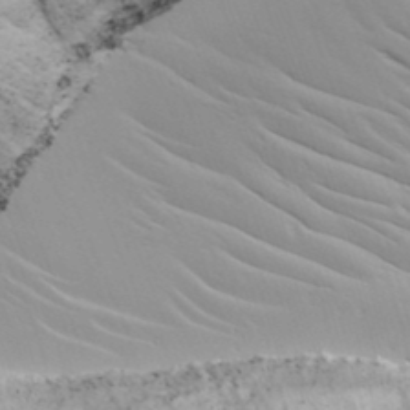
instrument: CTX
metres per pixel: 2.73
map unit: lAvf
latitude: 16.4790
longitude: -125.4426
